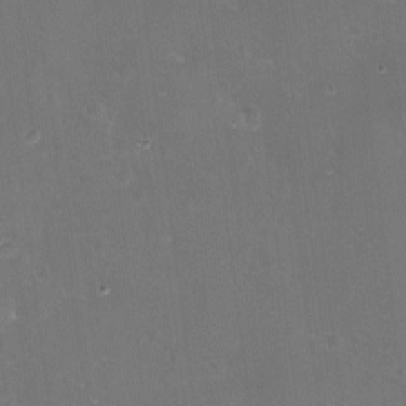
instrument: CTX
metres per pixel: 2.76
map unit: eHh
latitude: -11.5399
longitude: -61.8394
